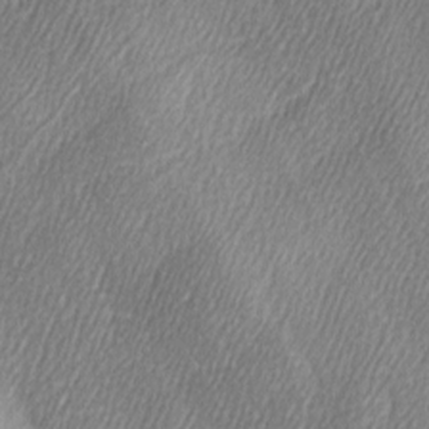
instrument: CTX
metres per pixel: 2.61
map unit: Ave
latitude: -6.6140
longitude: -122.5735
